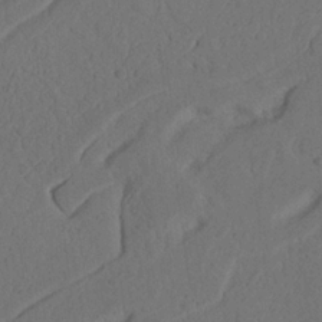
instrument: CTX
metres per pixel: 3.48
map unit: Nhu
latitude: 21.7261
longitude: -74.3656
